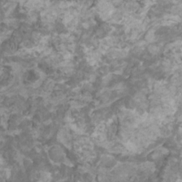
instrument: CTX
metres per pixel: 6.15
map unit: HNhu
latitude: 1.3292
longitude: -0.4412
